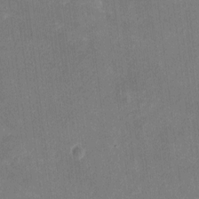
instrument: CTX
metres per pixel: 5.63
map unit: eHh
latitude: 8.2145
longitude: -73.2726
